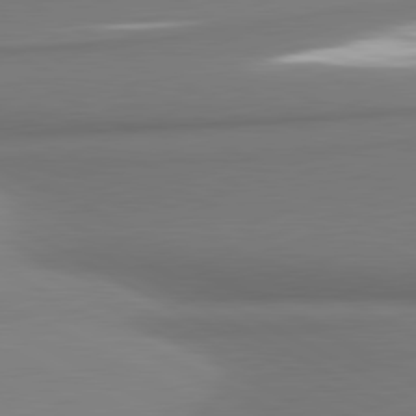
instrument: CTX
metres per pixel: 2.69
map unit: lApd
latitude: 80.9892
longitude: 178.2739
